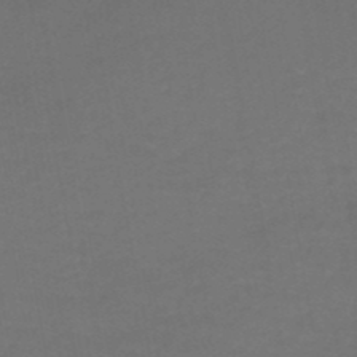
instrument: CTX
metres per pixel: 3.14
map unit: HNhu
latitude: -49.2943
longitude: 99.9367
